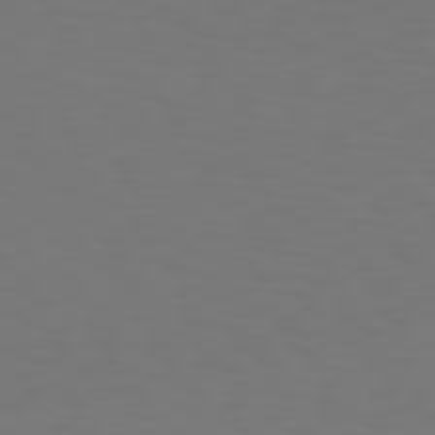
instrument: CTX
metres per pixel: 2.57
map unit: Hpe
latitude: 74.5735
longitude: -123.5560
